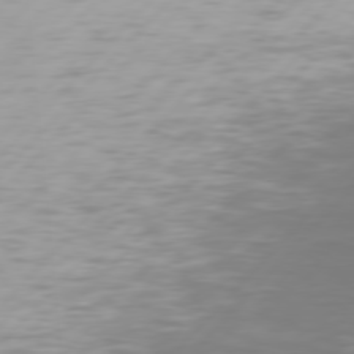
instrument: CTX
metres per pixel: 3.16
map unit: Hpe
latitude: 77.0269
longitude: -137.8773
